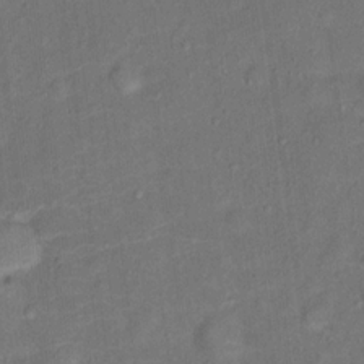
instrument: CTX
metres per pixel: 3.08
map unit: Ht
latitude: 13.9339
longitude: -40.1199
